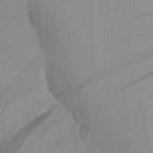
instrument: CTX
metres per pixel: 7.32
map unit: Aa
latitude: 30.9136
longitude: -133.7261
